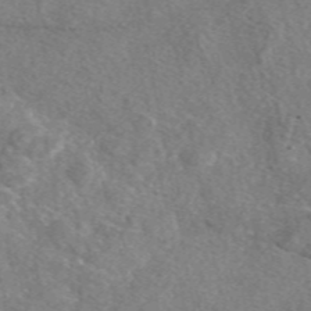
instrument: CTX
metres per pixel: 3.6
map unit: eAb
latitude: 48.2334
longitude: 110.3306
